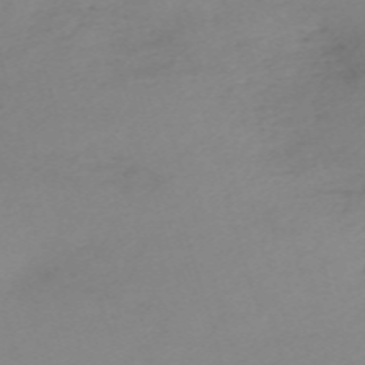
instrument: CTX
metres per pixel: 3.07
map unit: eHh
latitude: -61.2565
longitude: 52.6140
